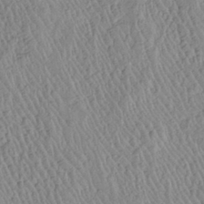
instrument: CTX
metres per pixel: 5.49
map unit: Htu
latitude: -6.5385
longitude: 152.8974
